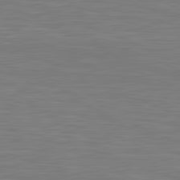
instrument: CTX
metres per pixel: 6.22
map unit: lApd
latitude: 81.7261
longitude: -171.0458
